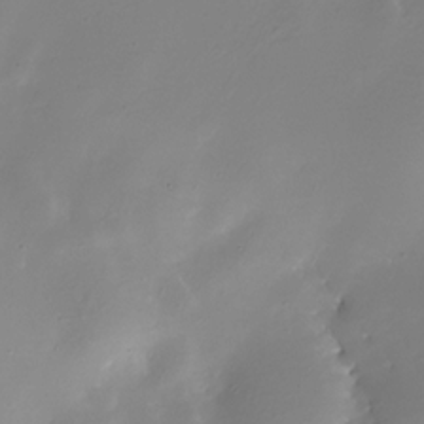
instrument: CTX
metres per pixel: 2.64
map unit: Nhe
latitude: -31.8422
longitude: -117.1214
